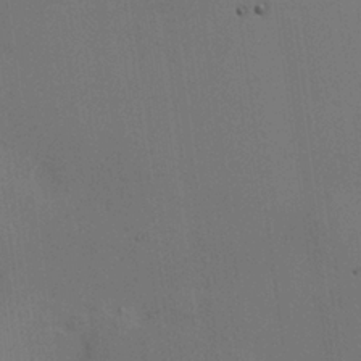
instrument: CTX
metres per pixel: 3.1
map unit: HNhu
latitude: 10.4979
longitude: 23.0298
